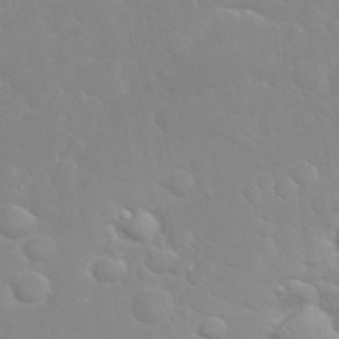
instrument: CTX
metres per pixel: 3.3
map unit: eHh
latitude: 32.2900
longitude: -60.5734
